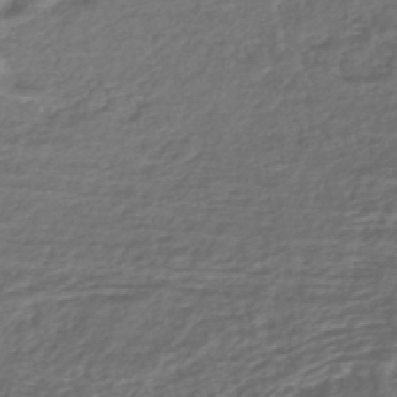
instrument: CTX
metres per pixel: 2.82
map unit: lHb
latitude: -42.1416
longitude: 75.9367
